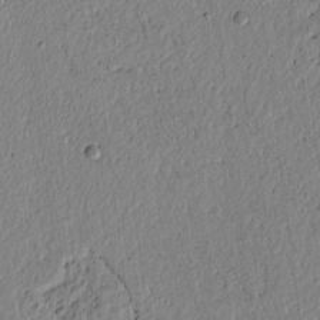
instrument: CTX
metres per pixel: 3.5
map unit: lAvf
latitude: 6.2334
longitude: 164.3118
